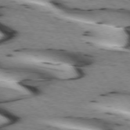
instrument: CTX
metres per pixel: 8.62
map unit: lApd
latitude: 73.0837
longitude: -53.4427
